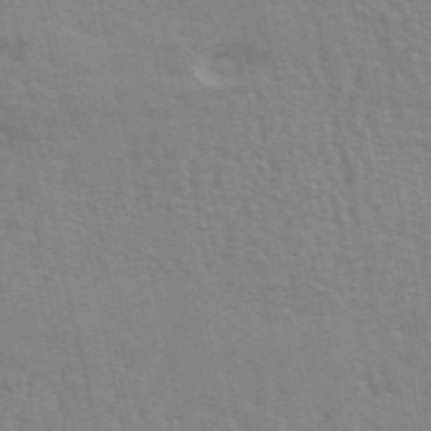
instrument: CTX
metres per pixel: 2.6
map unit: ANa
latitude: 49.0458
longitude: -79.1214
